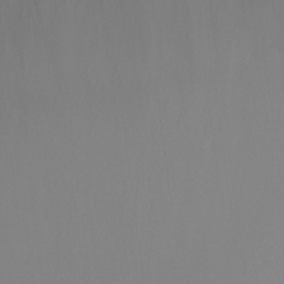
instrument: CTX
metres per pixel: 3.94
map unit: Ht
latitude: 1.3292
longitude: -20.9892
